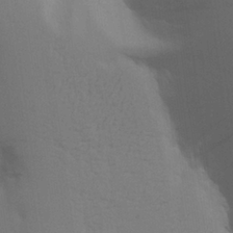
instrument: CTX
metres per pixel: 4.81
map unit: Aa
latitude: 25.8583
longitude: -129.8394
